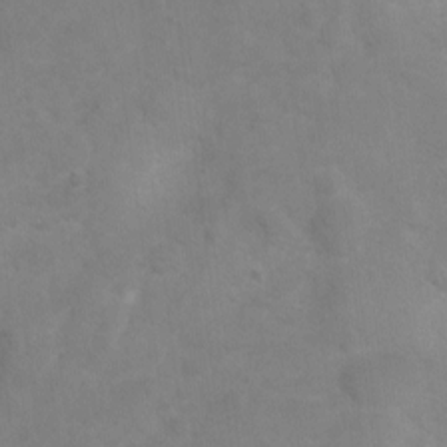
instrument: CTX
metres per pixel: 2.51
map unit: Hto
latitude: 2.8947
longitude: -35.5560
